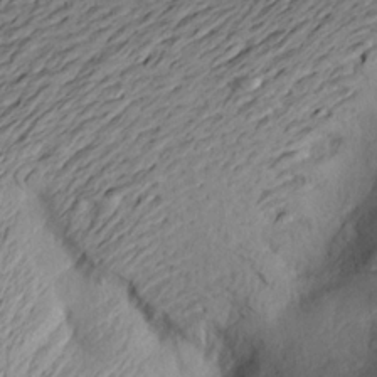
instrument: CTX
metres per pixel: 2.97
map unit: Aa
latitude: 19.7071
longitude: -144.6679
